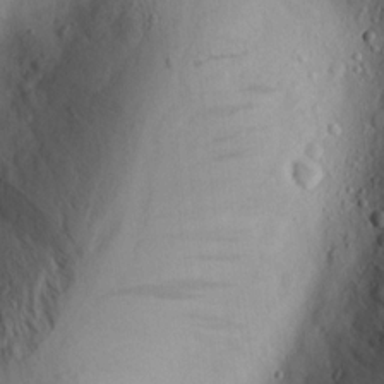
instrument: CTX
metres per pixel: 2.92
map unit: lAvf
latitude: 8.4034
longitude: 165.6533
